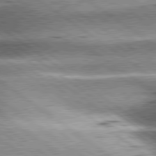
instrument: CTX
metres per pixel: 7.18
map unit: lApd
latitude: 80.0255
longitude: -140.4978
